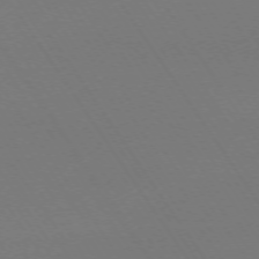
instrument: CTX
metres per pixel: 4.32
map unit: Ap
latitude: -73.8800
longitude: -72.2145
